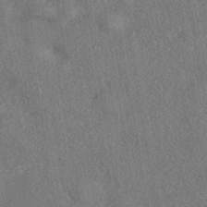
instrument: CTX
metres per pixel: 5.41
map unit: eHh
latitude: -41.7666
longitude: 120.9919
